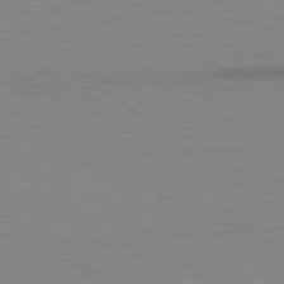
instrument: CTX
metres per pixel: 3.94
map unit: lApd
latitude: 78.7435
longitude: -47.7450
